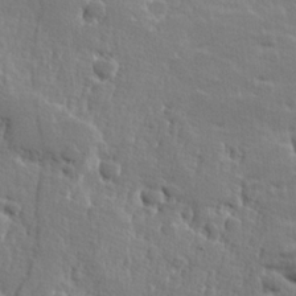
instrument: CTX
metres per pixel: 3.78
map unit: Hve
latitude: 25.6316
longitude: 144.3306
